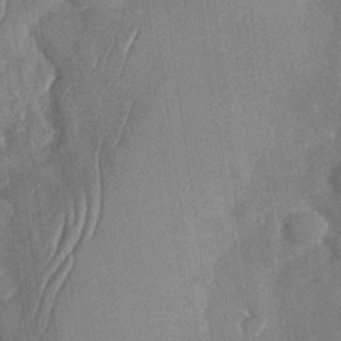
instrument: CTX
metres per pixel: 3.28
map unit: Nhu
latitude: -29.5399
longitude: -58.6491
